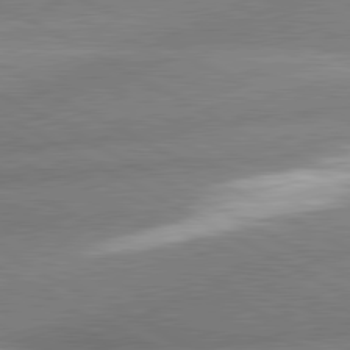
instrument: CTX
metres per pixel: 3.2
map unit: lApd
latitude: 80.9136
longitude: -163.1781
